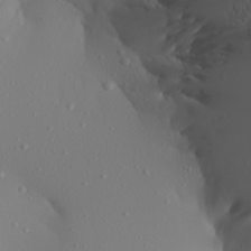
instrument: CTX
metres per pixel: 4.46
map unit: Aa
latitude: 21.7072
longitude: -145.7638
